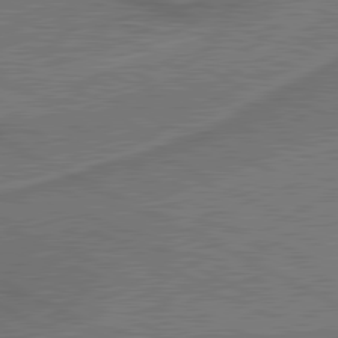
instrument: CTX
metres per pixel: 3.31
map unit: lApd
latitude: 81.0836
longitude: 141.4076
